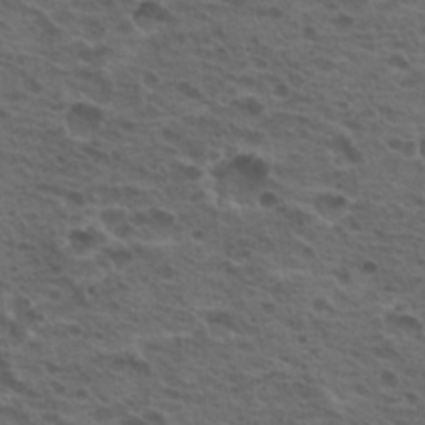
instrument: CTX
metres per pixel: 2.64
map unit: Hto
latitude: 19.1214
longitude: -32.0633
